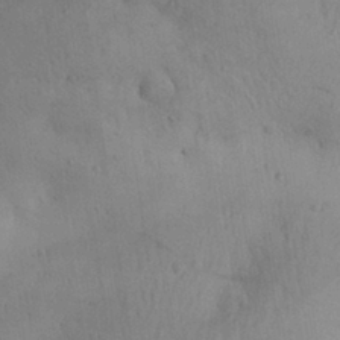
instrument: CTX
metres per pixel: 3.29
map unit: Aa
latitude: 29.2348
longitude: -144.7624
